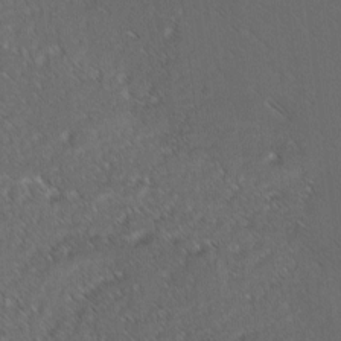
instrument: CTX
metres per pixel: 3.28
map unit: lAvf
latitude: -3.4265
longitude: -114.0444
